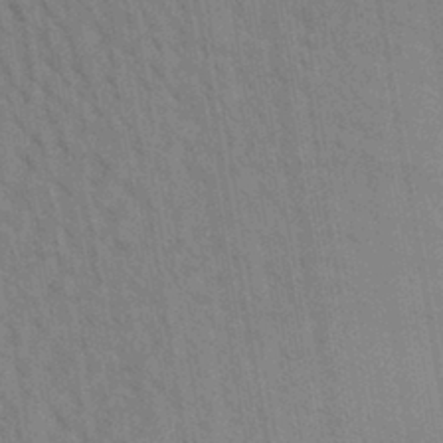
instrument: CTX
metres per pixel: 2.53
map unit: Aa
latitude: 30.6113
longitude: -139.4426
